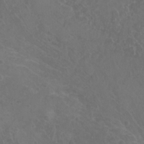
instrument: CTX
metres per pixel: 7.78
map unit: Nhu
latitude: 7.1214
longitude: -19.4237
